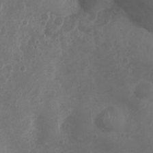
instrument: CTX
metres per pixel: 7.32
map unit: Nhu
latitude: 3.4048
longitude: -15.1215
